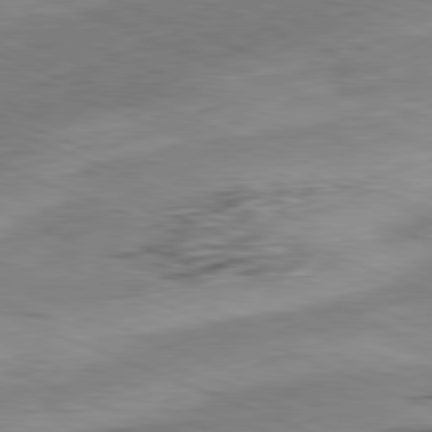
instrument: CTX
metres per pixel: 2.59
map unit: Ap
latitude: -81.8045
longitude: -82.3467
